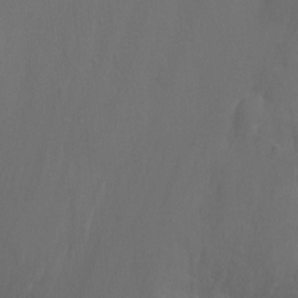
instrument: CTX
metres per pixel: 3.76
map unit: Ht
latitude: -3.4643
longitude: -24.7813
